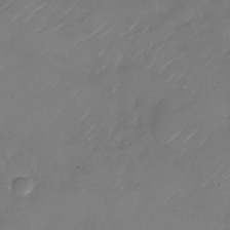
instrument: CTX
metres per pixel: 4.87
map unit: Nhu
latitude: -28.8219
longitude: -72.1011
